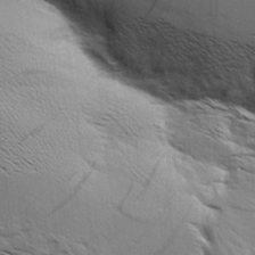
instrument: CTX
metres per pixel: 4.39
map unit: Aa
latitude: 9.3671
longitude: -141.9717
